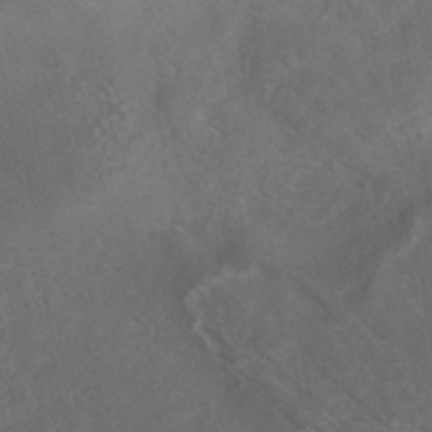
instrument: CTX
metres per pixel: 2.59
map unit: HNhu
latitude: -40.9353
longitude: 101.1431
